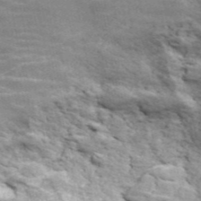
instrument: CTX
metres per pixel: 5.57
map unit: ANa
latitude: 45.5938
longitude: 38.8030
